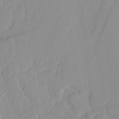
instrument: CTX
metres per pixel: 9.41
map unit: lAvf
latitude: -1.6722
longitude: -108.1388
